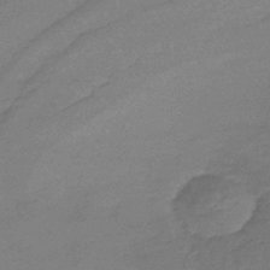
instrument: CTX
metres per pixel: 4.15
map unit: lHb
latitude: -42.3873
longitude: 66.4440
